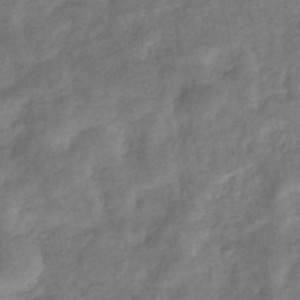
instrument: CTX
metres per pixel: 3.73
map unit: eHb
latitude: -33.7289
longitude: 74.3118
